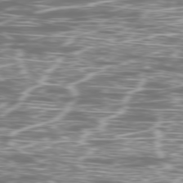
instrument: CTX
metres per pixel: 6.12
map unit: Ap
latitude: -79.7855
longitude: -71.6505
